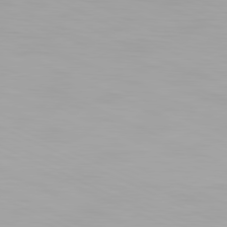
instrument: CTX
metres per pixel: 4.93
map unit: Hpe
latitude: -81.5777
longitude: 19.5588
